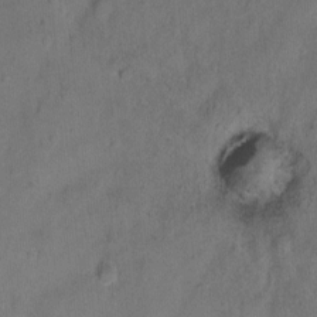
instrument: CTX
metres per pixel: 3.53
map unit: Hto
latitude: -6.9163
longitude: -35.4426
